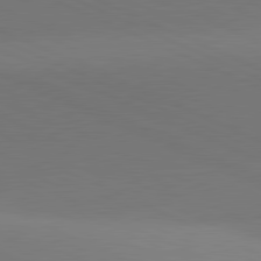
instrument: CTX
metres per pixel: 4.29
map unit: lApd
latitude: 81.4237
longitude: 144.0661
